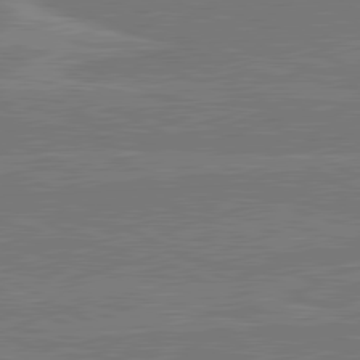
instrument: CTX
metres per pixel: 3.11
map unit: lApd
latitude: 80.9892
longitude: 168.5573
